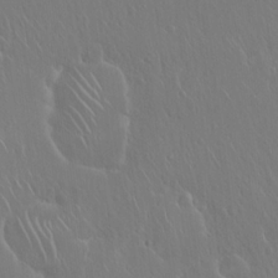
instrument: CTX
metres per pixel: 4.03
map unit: Hto
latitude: 18.1577
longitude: -57.5938
